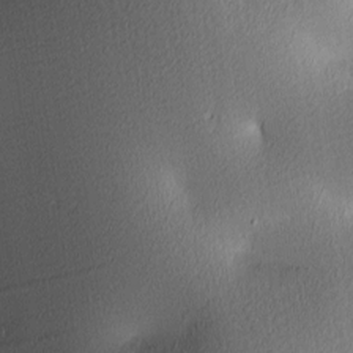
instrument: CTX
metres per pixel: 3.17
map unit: lAa
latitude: 3.2159
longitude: -116.4223
